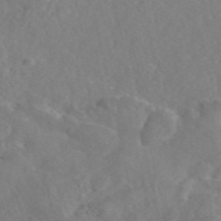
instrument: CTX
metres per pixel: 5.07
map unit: eAb
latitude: 46.7058
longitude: 112.7841
